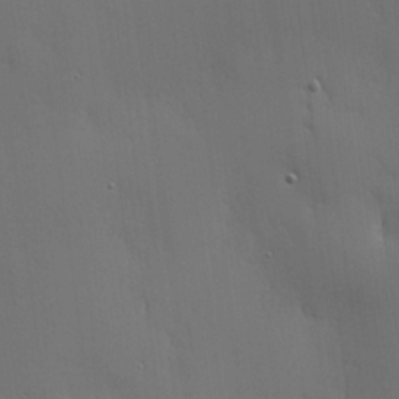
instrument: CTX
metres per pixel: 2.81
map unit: lHvf
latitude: 18.4034
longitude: -117.0081
